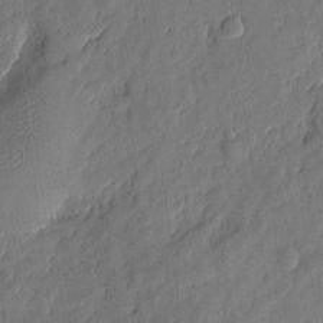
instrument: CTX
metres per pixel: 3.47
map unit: eHh
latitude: 5.9150
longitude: -73.1970
